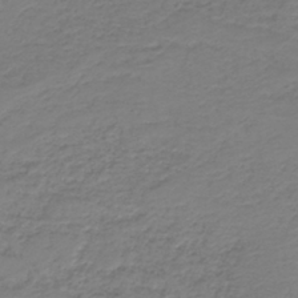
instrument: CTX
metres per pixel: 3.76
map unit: HNb
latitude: -39.4832
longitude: 50.0850
